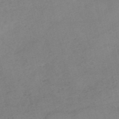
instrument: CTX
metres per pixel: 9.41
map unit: HNb
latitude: -54.1984
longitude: -41.8394
